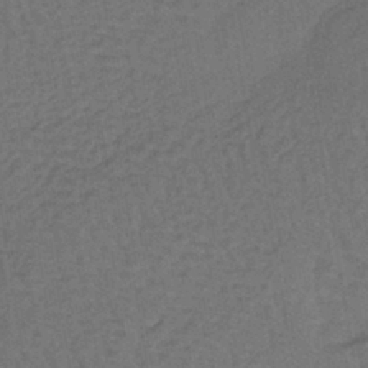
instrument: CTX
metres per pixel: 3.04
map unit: lHb
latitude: -39.8989
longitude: 63.3131
